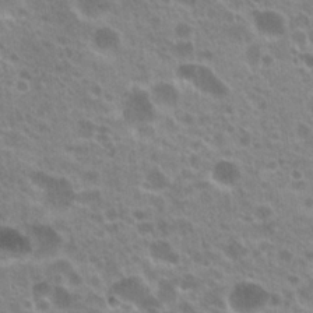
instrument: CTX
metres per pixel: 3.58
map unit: Hto
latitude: 21.1026
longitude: -36.8758
